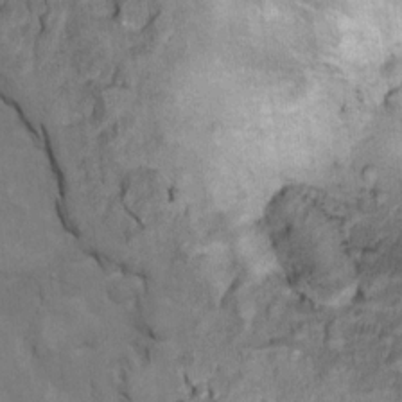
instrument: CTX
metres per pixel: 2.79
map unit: Ht
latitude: 11.7450
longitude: -33.0081
